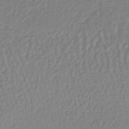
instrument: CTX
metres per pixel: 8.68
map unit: lHb
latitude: -41.3132
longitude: 67.3510
